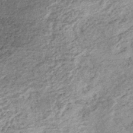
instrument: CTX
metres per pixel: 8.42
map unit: lHb
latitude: -36.6329
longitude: 66.0850
